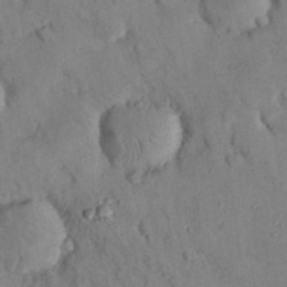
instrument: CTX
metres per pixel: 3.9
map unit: Nhu
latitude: 28.4412
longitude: -72.4790
